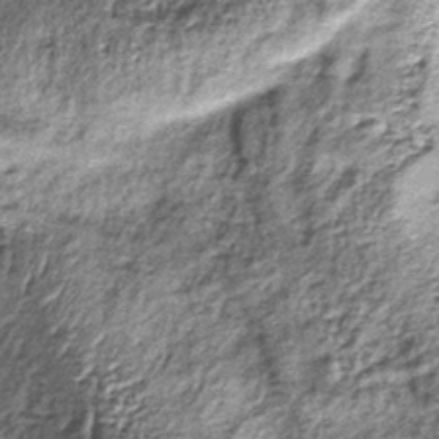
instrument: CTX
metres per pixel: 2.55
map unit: lHb
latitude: -38.2739
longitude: 67.8423
